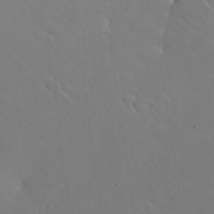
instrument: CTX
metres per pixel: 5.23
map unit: Nhu
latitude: 30.8758
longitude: -57.2725
